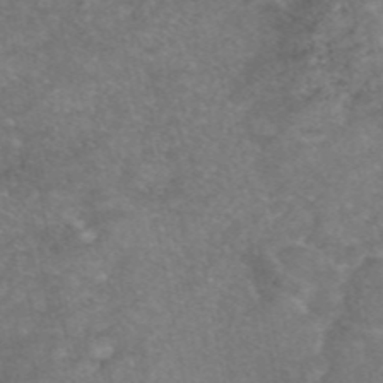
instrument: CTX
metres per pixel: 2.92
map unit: eAb
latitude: 47.1970
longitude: 120.0850
